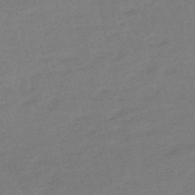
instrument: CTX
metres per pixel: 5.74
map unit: eHb
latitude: -48.7463
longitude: 86.4629
